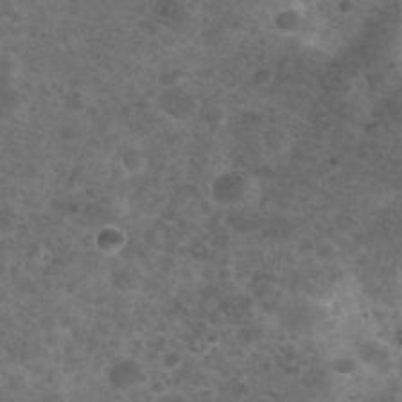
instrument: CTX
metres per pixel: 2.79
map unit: Nhu
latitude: 29.0458
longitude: -49.8772
